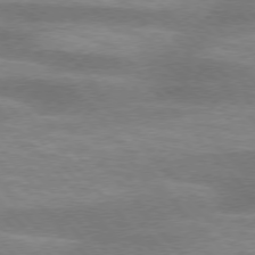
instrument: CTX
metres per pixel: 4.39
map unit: lApd
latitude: 75.7450
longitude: -59.0647
